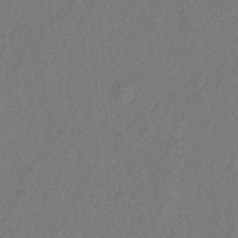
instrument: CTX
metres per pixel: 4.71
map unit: Hto
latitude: 6.5357
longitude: -31.4616
